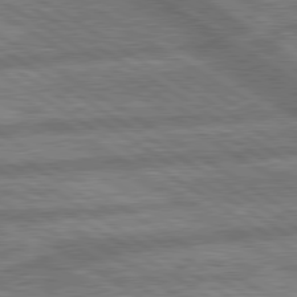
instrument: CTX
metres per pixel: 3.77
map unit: lApd
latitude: 79.9150
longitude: -170.3278
